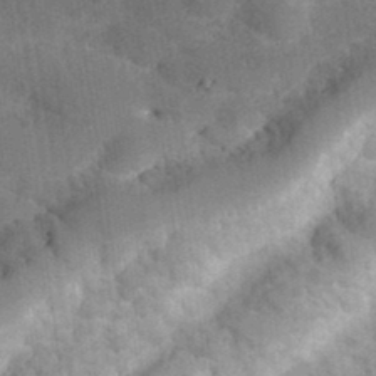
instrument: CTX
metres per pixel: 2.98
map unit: Hve
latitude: 32.4412
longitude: 151.4832
